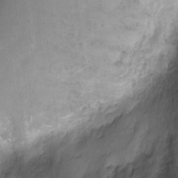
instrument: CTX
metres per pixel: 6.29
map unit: Ht
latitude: -2.5006
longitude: -29.9906
